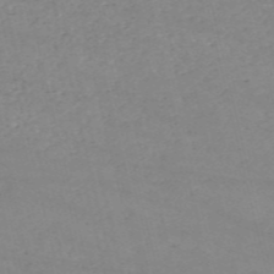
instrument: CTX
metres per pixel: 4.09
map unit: HNb
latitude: -54.9353
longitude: -37.3860
